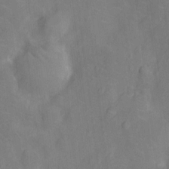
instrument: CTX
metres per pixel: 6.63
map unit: Nhu
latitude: -14.0094
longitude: -24.3845
